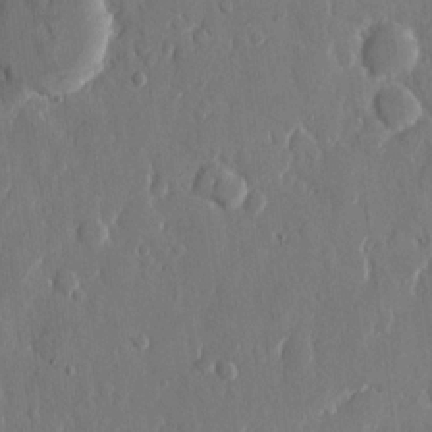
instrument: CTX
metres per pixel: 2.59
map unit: eHh
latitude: 13.4427
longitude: -70.1767
